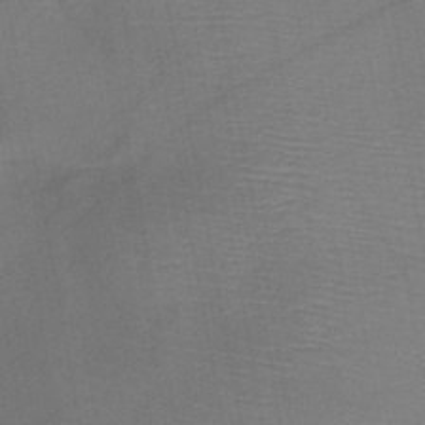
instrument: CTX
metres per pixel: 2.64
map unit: HNb
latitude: -46.2550
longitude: -40.4789
